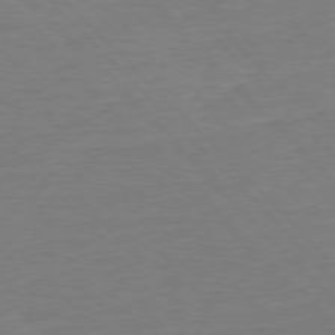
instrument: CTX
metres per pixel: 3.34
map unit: Ap
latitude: -77.5210
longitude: -95.2348
